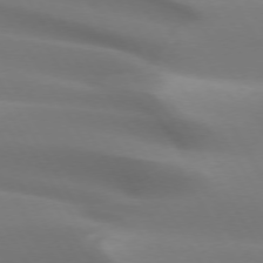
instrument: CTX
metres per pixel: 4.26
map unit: lApd
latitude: 73.2726
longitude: -50.0444
